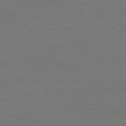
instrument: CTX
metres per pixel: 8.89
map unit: Ap
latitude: -78.5195
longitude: -85.4804
